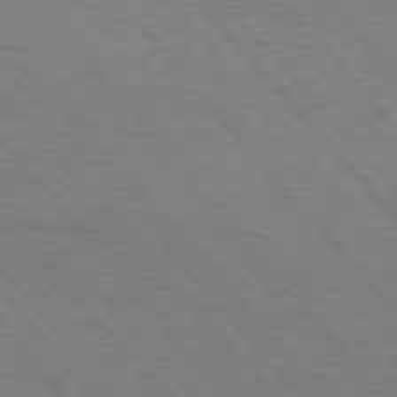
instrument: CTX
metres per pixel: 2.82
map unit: Hpe
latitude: 76.0822
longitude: -144.1955
